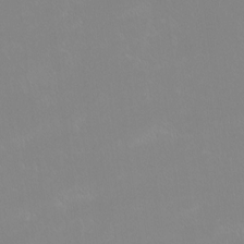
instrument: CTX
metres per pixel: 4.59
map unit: Htu
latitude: -16.0472
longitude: -46.7436
